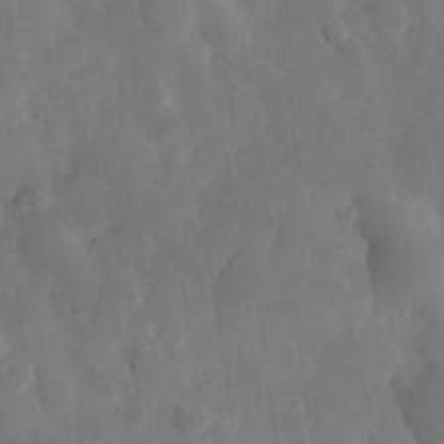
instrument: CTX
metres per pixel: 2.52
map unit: eHh
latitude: 30.5735
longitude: -78.3090
